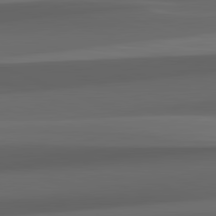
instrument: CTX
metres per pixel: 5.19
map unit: lApd
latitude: 82.2711
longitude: 143.2753
